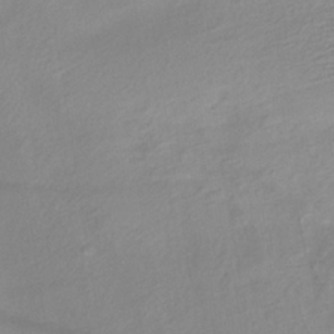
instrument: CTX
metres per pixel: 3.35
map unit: lHb
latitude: -36.5573
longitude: 70.5385
